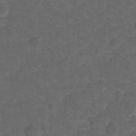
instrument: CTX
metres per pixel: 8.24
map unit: Hto
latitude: 4.9136
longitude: -31.5371
